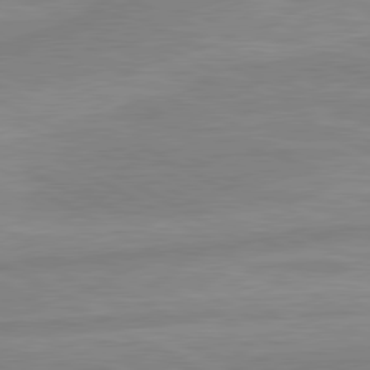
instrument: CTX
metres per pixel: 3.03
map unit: lApd
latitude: 80.4979
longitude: -168.4601
